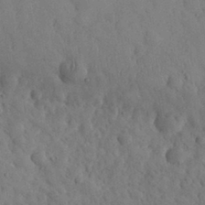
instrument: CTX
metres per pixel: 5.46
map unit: eHh
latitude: 31.0648
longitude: -68.6680
